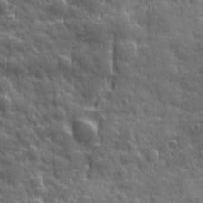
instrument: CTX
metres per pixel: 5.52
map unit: Ave
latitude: 19.7071
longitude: -132.4979
